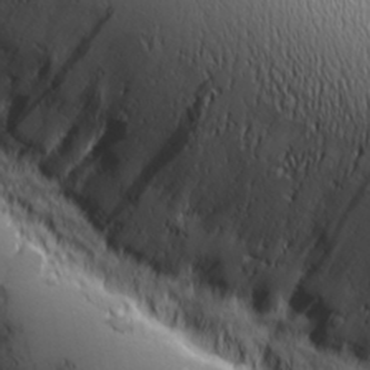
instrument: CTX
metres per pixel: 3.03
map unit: lHvf
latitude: 27.8395
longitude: 141.5777
